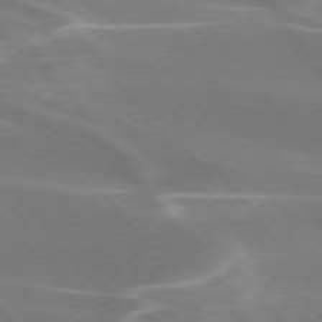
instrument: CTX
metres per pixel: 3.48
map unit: lApd
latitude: 75.4049
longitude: -62.5168
